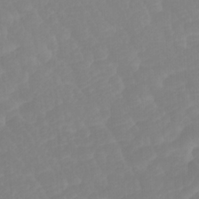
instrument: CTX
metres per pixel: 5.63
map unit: Htu
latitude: -8.0094
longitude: -65.5749
